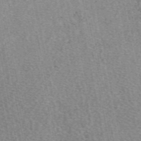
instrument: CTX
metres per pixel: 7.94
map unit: eAb
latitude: 49.1403
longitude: 108.0472
